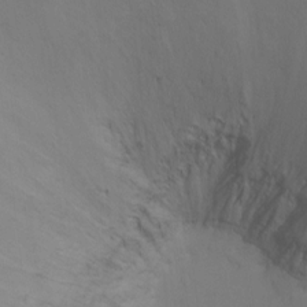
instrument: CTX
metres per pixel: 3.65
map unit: Ht
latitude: -7.4265
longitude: -35.2348
